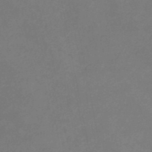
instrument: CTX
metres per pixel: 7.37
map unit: lHb
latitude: -38.0094
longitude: 73.3320
